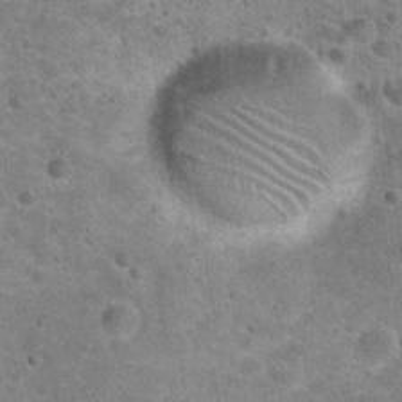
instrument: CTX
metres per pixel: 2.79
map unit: Hto
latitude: 21.6127
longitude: -49.2159
